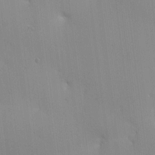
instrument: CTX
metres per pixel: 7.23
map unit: Ave
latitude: 12.4979
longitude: -101.1781
